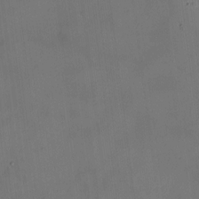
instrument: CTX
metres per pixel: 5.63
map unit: HNhu
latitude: 9.3104
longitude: 9.9367
